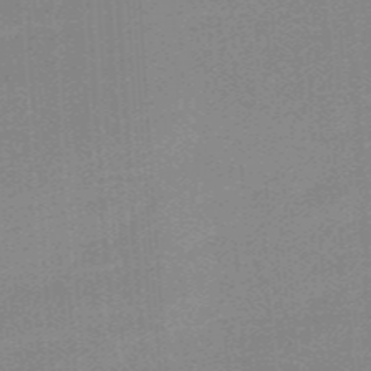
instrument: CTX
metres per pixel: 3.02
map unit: HNb
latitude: -54.7085
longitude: -45.9528
